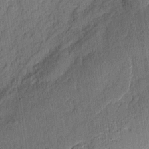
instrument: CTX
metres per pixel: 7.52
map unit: eHh
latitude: 6.0444
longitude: -75.6316
